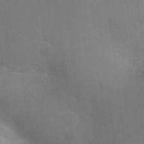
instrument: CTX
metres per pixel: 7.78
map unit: Nhu
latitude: 2.4979
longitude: -16.8758
